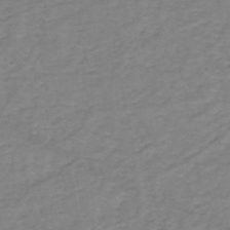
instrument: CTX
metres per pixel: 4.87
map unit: eHh
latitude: -44.7841
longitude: -30.2523
